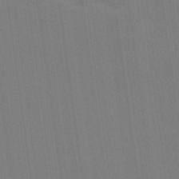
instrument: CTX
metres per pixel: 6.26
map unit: lAvf
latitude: 25.4615
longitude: -111.4427
